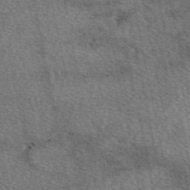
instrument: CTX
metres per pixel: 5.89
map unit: eAb
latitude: 49.8583
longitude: 113.6344
